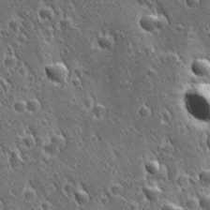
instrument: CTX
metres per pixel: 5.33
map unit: Ave
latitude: 21.4994
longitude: -137.4049
